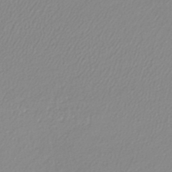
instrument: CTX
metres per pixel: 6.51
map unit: lHb
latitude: -42.1038
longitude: 69.1431
